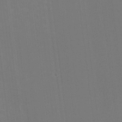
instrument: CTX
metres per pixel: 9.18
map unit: HNhu
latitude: -2.1983
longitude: -6.7435
